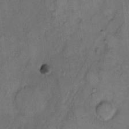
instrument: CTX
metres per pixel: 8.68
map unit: Hto
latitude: 8.1956
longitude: -59.8583
